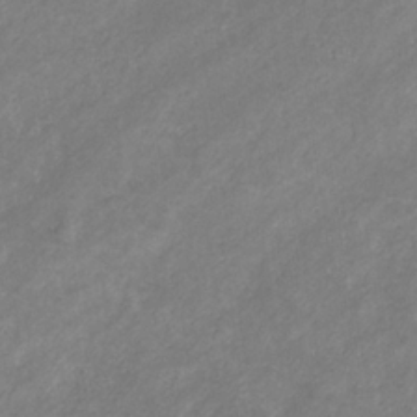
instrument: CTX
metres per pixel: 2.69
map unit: eHb
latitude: -31.8233
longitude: 70.6896
